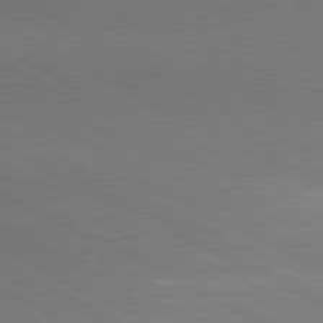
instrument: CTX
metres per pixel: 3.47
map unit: lApd
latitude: 80.8380
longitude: 162.4062
